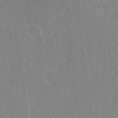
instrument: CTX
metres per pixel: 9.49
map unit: Hto
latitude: 16.7246
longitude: -39.8016
